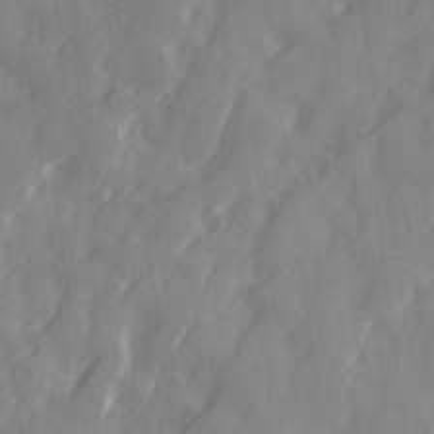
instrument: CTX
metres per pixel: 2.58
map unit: Ave
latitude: 19.8205
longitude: -131.8962
